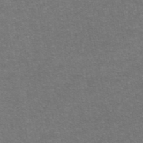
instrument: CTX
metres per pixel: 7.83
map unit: eAb
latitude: 46.9136
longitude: 105.3887
